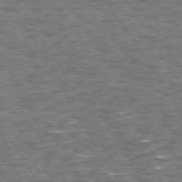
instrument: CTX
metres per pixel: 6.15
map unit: Hpe
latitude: 73.6127
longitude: -130.4223
